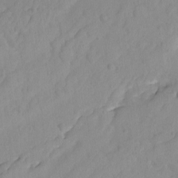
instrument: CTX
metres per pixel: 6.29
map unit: lAvf
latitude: -8.3873
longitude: -119.8394
